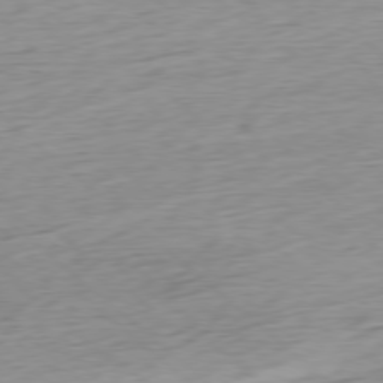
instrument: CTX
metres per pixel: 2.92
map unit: Ap
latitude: -78.4629
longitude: -71.1403
